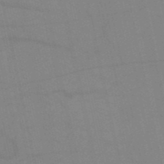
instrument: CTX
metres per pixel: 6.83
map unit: HNb
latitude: -52.8974
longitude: -47.1970
